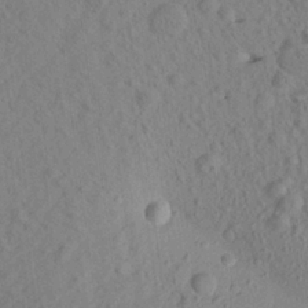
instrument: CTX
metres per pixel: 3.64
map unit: Aa
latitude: 22.1011
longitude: -143.2726
